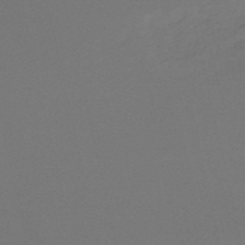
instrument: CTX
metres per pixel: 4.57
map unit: eHh
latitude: -52.3495
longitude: -25.0458
